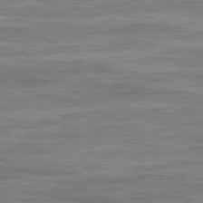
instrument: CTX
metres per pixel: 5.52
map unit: Ap
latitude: -82.0850
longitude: -73.9717
